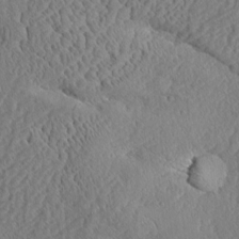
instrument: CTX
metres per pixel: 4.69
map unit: Aa
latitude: 8.6491
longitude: -134.3467
